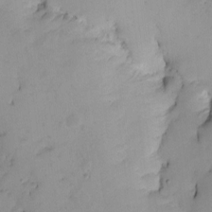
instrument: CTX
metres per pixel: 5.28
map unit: Nhe
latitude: -1.8045
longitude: -58.4790
